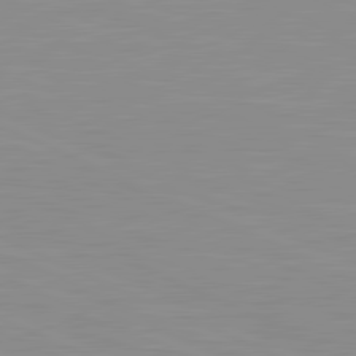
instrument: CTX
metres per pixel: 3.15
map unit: lApd
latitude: 81.5749
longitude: -168.4034
